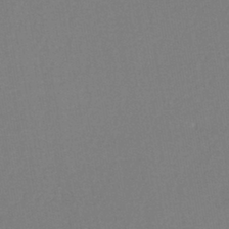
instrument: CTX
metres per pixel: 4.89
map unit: eHh
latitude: -42.2739
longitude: -33.4615
